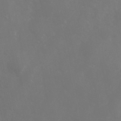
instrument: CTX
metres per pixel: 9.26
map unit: Hve
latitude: 33.2348
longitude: 150.5574
